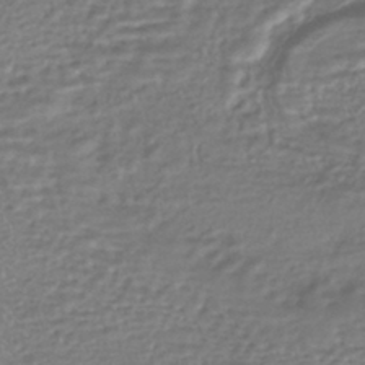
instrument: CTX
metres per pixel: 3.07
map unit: HNhu
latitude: -45.4077
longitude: 97.1620
